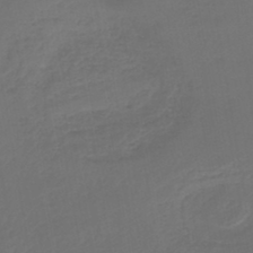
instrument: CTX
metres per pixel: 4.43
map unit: lHb
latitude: -43.8422
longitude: 59.7477
